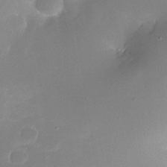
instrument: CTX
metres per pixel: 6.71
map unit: Nhe
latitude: -32.6897
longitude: -118.1766
